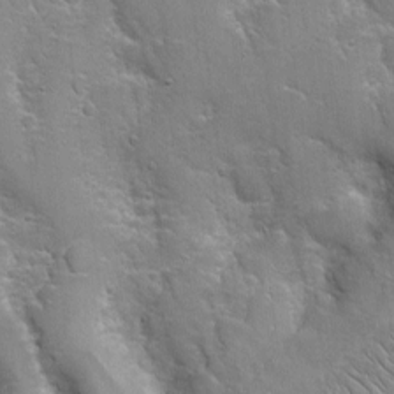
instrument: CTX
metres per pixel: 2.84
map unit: Nhe
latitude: -2.9163
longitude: -59.2348
